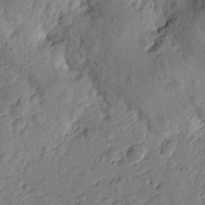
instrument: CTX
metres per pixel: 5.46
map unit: Htu
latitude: -3.4832
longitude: -176.0255
